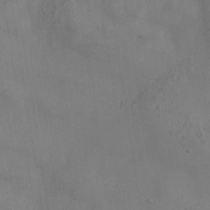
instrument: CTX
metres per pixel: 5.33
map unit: Nhe
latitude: -37.0108
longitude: 138.9920
